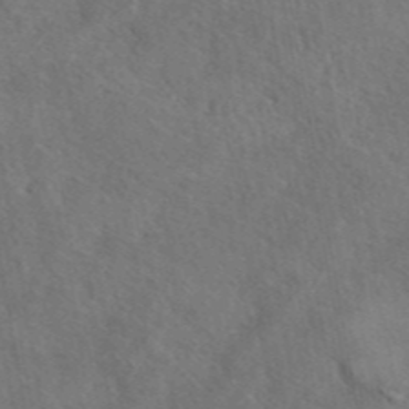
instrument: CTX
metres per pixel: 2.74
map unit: eAb
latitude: 43.2348
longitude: 110.6518
